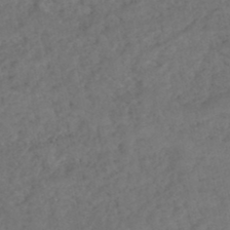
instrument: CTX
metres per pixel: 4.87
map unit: HNhu
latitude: -47.6533
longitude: 97.1053
